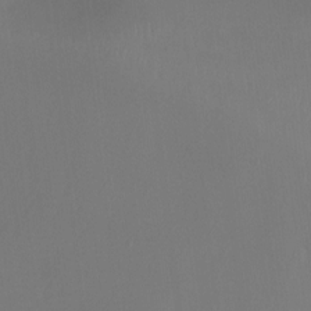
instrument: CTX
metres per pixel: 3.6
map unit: Ht
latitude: -4.5384
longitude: -25.0080
